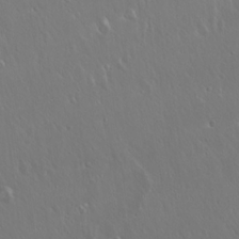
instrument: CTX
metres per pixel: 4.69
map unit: Hto
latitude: 17.9528
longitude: -57.0458
